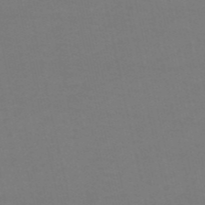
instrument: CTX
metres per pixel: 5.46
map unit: HNb
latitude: -53.1242
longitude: -50.6679
